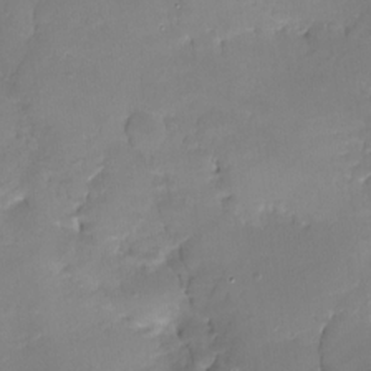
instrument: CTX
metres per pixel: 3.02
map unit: Nhe
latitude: -26.8408
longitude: -110.4979
